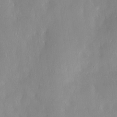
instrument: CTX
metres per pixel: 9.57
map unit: HNhu
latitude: 0.7813
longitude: -4.2522
